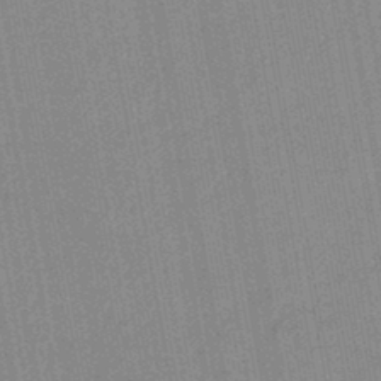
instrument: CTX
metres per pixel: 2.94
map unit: lHb
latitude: -44.6519
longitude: 74.6330
